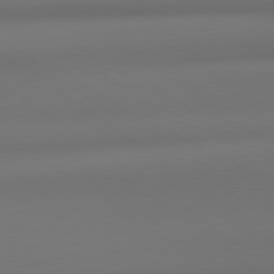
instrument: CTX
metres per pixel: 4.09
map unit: lApd
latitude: 78.9892
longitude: -165.2348
